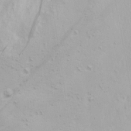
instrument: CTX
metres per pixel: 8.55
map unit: Ave
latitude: 19.1214
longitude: -138.2333
